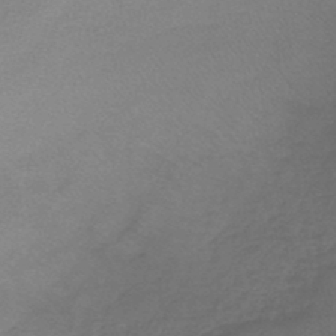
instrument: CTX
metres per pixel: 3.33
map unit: lHb
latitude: -43.4076
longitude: 59.2753
